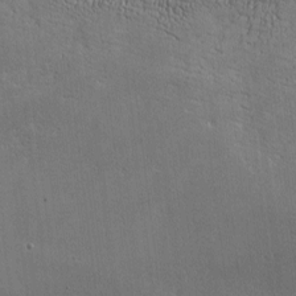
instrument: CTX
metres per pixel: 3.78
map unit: lHvf
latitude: -8.8219
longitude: -100.8569
